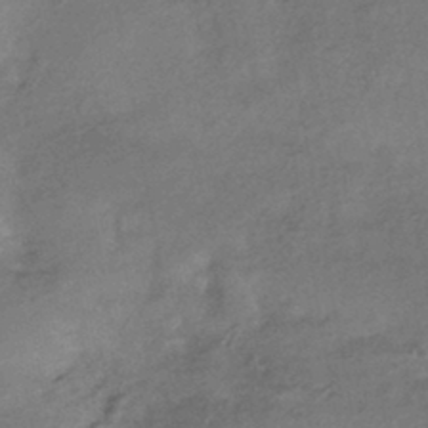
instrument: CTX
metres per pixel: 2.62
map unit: HNhu
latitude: -43.3509
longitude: 94.9541
